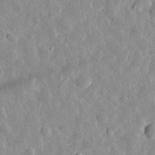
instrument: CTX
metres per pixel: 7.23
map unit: eHh
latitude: 32.4223
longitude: -79.0081
